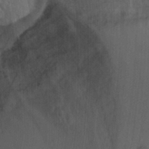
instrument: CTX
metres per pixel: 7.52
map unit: Hto
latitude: 9.7072
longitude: -35.7827
